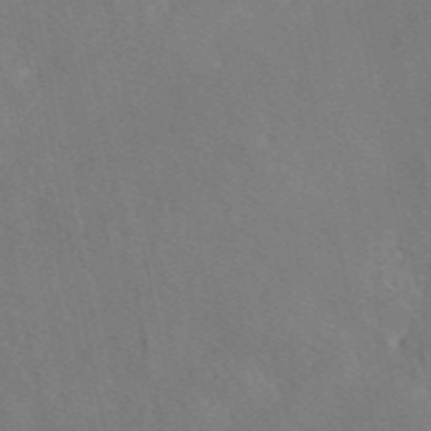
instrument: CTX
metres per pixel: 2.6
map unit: eAb
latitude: 46.4601
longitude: 110.3873
